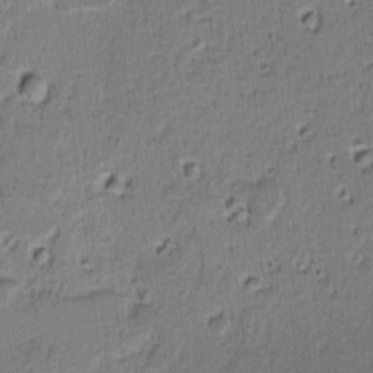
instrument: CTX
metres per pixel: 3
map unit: lAvf
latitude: -9.5777
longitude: -119.6127
